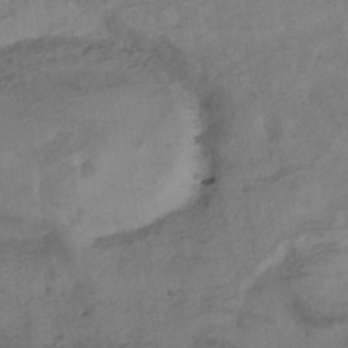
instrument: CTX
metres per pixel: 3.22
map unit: eHh
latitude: -41.8800
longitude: 119.3888
